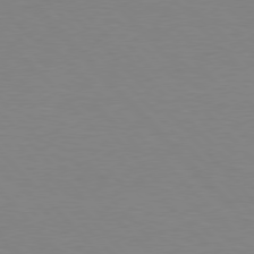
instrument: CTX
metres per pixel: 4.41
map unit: Hpe
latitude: 76.6868
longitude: -155.6505
